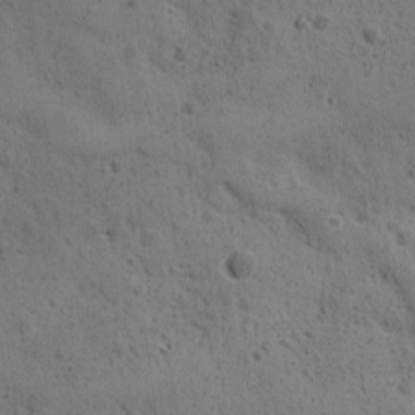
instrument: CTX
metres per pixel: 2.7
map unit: Ave
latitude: 11.6505
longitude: -105.8773
